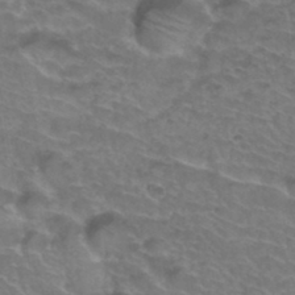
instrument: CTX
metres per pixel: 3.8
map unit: Hto
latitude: 35.2159
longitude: -44.4412
